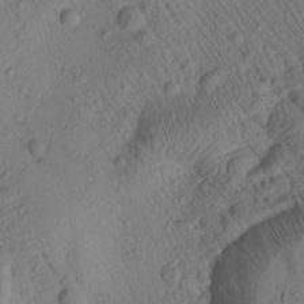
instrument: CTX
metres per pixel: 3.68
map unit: Htu
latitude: 2.7813
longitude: 178.1605
